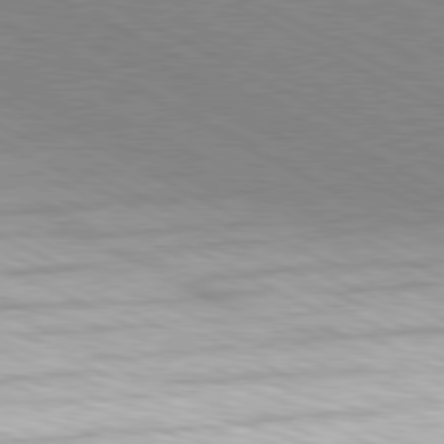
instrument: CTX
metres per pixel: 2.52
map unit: Hpe
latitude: -81.3699
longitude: 17.7856
